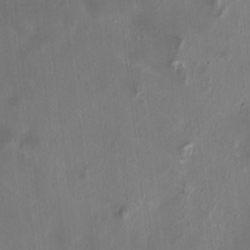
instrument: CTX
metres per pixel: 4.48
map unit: HNhu
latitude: 1.1781
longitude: -3.6883
